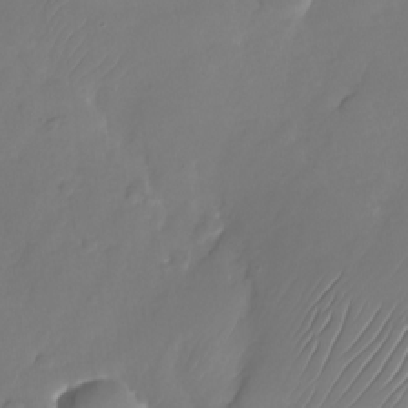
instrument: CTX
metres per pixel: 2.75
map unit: Nhu
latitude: -26.9730
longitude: -71.0269
